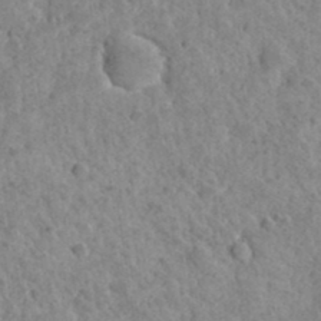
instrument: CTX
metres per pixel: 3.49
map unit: Hto
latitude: 35.7827
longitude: -50.7435
